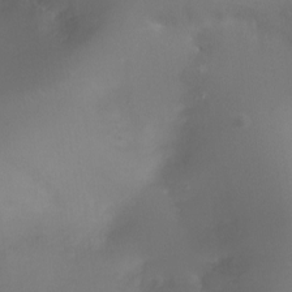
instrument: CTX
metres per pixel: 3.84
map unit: Ht
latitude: -16.8408
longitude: -42.5357
